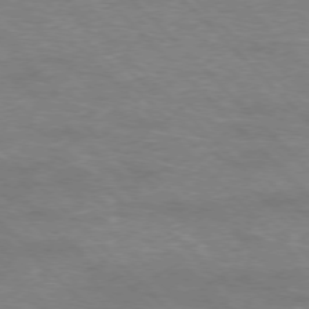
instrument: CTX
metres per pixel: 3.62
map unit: Hpe
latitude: -77.0486
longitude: -12.0822
